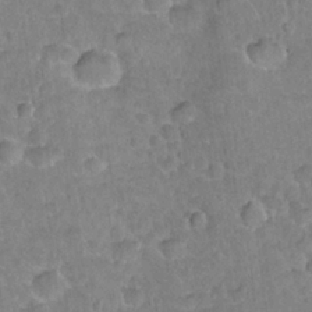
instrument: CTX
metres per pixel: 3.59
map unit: Hto
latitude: 21.2726
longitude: -48.0255
